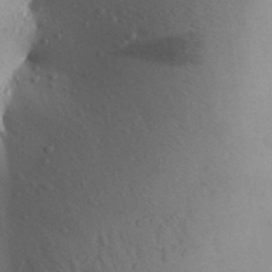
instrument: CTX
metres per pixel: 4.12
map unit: Aa
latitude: 28.8758
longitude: -147.9151
